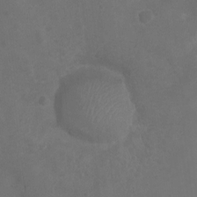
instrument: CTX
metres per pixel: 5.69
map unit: Ht
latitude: 1.7827
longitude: -22.1389
